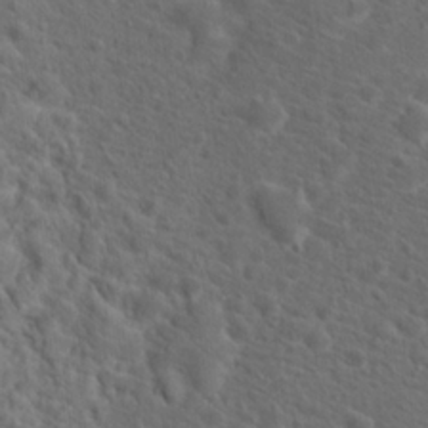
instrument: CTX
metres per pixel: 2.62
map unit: Hto
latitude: 19.7449
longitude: -38.7435
